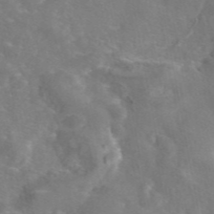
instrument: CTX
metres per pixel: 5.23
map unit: eAb
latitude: 46.1578
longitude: 120.2739
